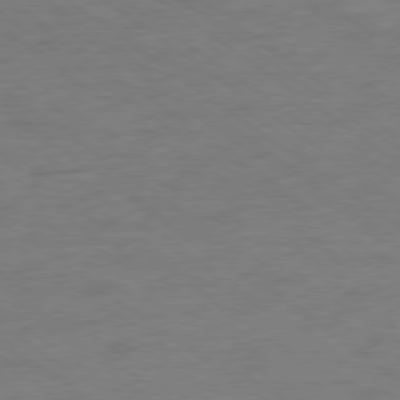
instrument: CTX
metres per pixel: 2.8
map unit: Ap
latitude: -78.8408
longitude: -96.7435
